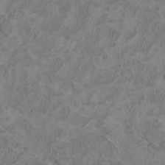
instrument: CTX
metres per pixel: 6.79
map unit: HNhu
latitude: 2.4223
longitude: -3.3481
